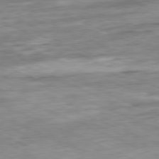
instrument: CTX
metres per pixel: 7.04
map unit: Ap
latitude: -81.4455
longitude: -86.6868
